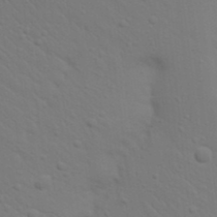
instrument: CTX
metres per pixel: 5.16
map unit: Nhu
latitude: 22.9703
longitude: -73.1781
